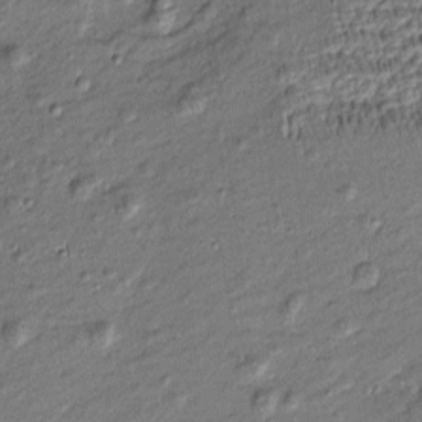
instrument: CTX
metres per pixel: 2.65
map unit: Htu
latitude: -7.8233
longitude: 177.0675
